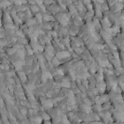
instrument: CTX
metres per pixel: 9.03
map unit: Htu
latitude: 1.1214
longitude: 145.3132
